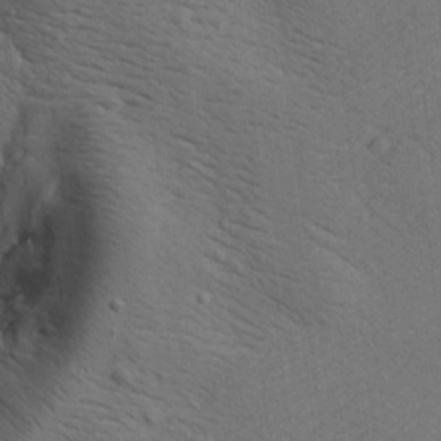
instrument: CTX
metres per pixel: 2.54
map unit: lAa
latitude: 19.1214
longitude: -139.3859
